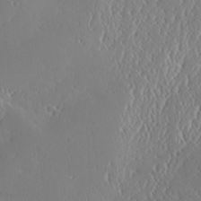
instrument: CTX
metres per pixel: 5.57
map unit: Ave
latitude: 18.1011
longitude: -137.7639
